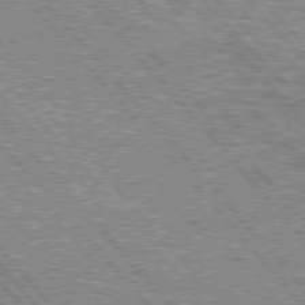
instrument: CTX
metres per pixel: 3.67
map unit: lApd
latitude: 76.1766
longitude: -75.4049
